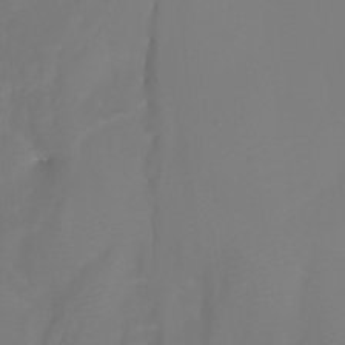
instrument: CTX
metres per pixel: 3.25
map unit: Nhu
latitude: -7.2187
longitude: -79.4994
